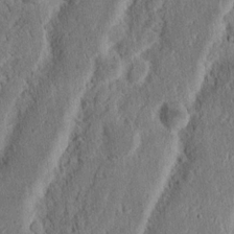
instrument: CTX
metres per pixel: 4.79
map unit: Nhu
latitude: 15.0648
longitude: -74.1578
